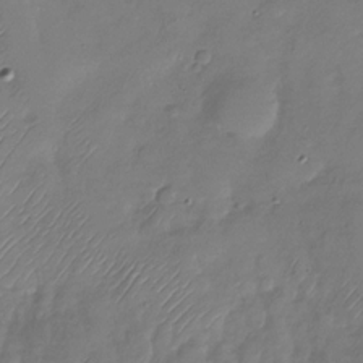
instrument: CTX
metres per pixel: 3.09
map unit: Nhu
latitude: -28.5385
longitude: -58.5168
